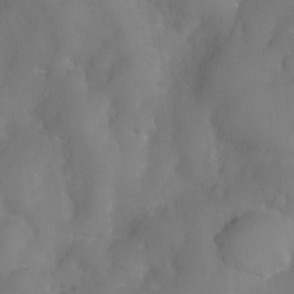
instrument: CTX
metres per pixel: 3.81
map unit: Nve
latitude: -27.3131
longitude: -147.8773
